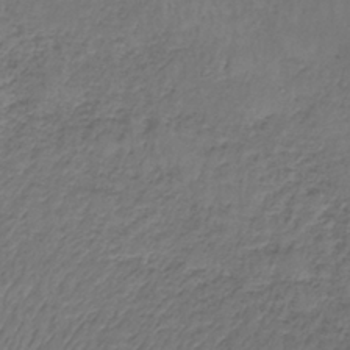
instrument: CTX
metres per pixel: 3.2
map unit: lHb
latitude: -37.8989
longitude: 58.7652
